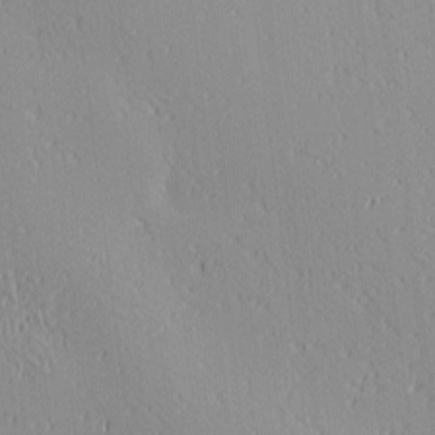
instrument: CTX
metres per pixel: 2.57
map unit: Ave
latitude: 2.9891
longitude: -114.2522
